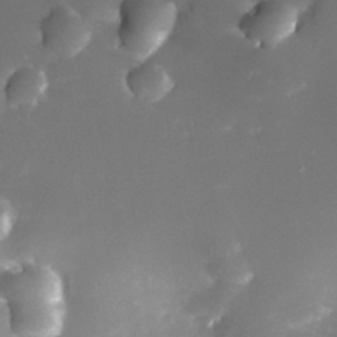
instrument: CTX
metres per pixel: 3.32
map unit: Nhe
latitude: -32.9164
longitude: -116.2334
